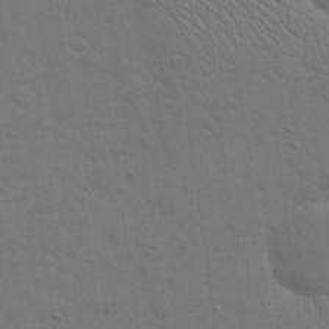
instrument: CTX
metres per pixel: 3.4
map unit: eHh
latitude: 19.3670
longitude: -63.2348
